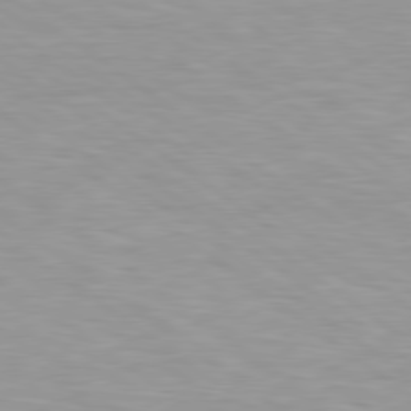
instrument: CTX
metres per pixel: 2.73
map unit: Hpe
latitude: 79.0270
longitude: -134.1766
